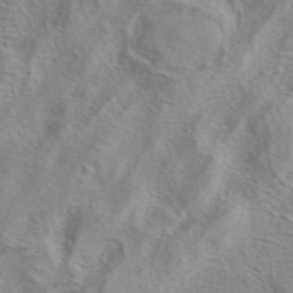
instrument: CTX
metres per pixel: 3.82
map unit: eAb
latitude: 40.9324
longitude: 104.7652
